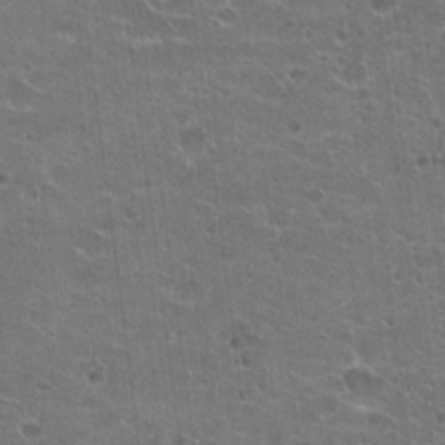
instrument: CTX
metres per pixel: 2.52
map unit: Hto
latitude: 22.1578
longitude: -42.6680
